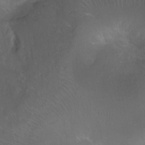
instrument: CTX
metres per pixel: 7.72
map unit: Ht
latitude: -11.6722
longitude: -44.4223
